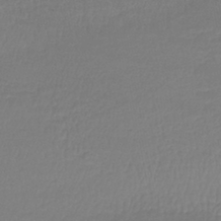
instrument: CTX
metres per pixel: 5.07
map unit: lHb
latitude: -41.6155
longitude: 69.3131
